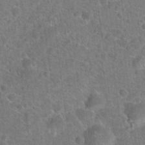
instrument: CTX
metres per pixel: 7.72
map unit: Hto
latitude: 18.3278
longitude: -43.3860
